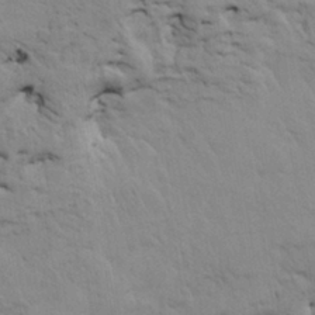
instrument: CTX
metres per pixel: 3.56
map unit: HNhu
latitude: 11.5560
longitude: 22.9542
